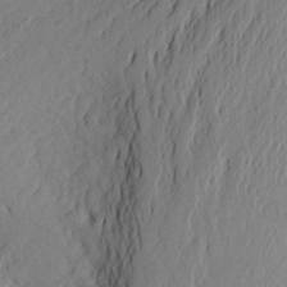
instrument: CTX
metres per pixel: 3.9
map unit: Aa
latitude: 25.8961
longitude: -147.1592
